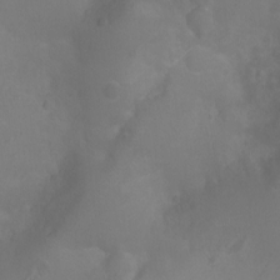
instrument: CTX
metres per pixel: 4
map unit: Ht
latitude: -2.7652
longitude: -17.7828
